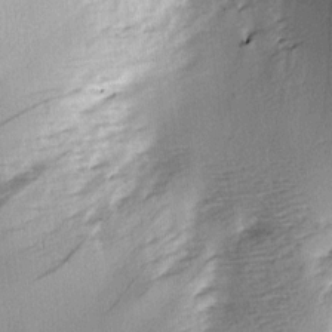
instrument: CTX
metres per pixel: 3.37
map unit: Hve
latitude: 3.4804
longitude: -121.4238
